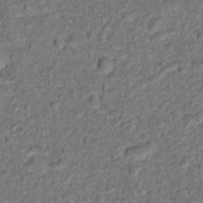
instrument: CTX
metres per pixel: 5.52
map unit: Hto
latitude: 15.4805
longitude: -38.3278
